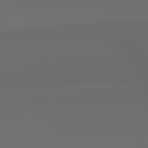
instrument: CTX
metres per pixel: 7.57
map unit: lApd
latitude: 79.0459
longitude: -138.8569
